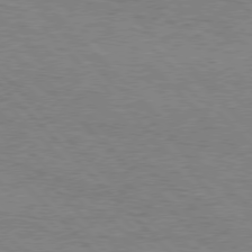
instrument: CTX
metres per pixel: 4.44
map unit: Hpe
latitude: 76.6490
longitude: -152.9703
